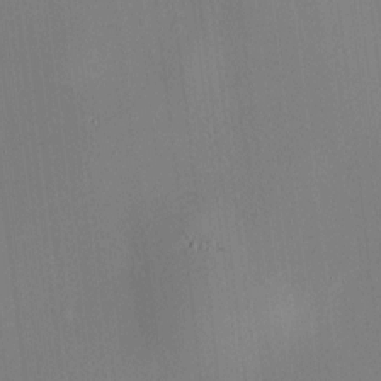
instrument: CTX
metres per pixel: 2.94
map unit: HNhu
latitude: 7.9528
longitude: 14.6141
